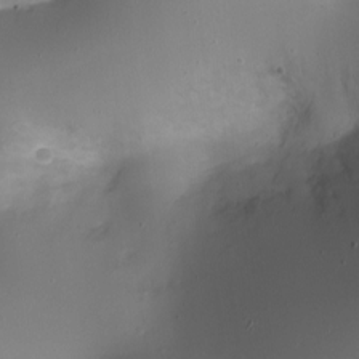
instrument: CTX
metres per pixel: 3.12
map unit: Nhe
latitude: -19.6344
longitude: 144.8786
